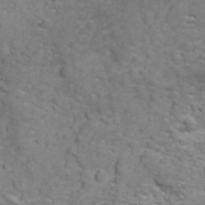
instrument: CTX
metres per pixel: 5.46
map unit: Ave
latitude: 18.7813
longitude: -132.5357
